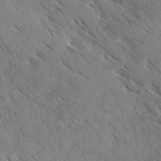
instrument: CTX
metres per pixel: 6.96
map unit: Ave
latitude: -1.3888
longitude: -111.9339
